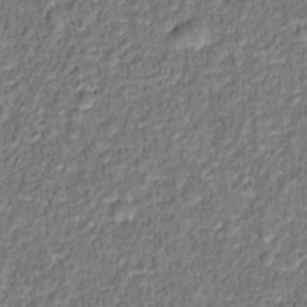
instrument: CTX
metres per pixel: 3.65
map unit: Hto
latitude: 12.6869
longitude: -37.9717
